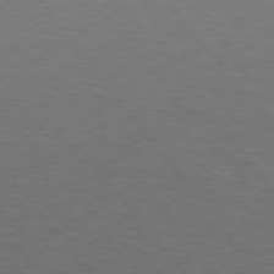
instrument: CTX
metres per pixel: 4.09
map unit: Hpe
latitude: 74.7246
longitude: -132.0444
